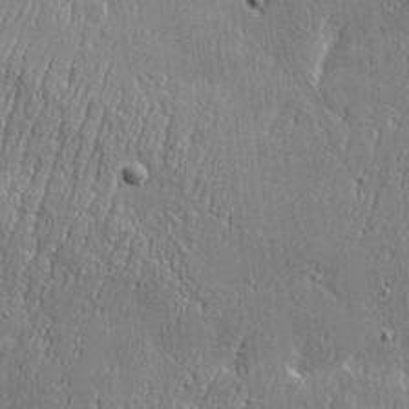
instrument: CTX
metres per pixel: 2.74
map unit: Htu
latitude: -6.0661
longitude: 175.9367
